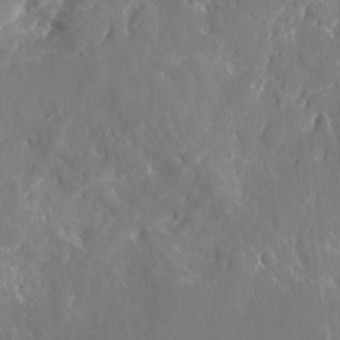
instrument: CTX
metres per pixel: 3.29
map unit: eHh
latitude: 10.0255
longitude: -70.9514
